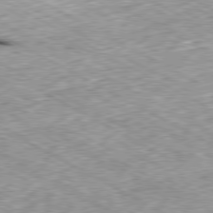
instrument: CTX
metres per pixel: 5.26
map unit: Ap
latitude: -80.6897
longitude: -48.2900
